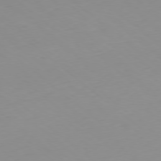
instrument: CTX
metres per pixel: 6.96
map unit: Hpe
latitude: -78.4440
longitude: 12.8597
